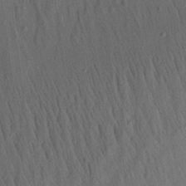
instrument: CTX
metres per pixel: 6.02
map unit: Aa
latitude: 26.1200
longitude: -141.7260
